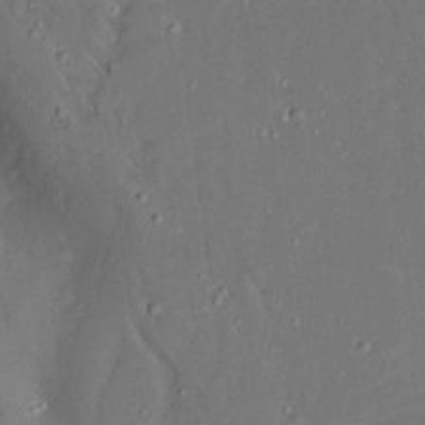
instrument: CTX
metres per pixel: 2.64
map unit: Aa
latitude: 15.0270
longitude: -148.3467
